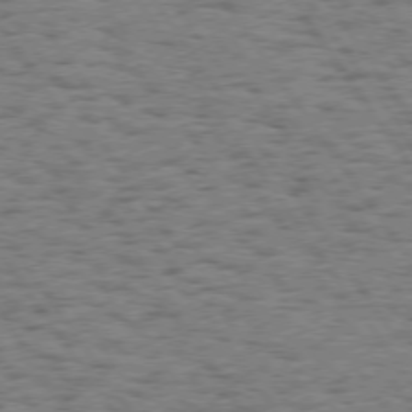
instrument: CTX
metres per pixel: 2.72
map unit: Hpe
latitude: 74.0255
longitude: -134.5168
